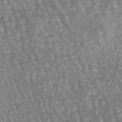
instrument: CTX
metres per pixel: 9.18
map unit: lHb
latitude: -46.9541
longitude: 78.4440
